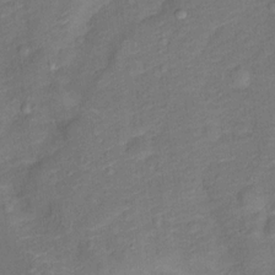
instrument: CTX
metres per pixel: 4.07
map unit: Ht
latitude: 11.6883
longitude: -40.4978
